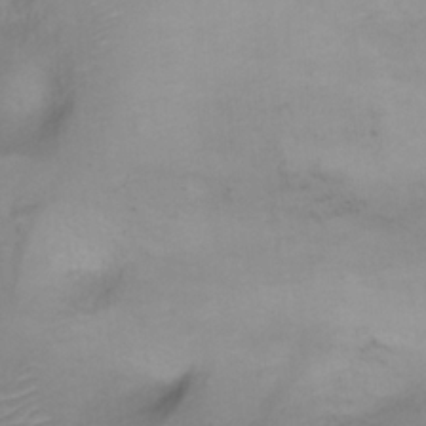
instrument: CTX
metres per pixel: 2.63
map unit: Ht
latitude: 5.8205
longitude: -29.7827
